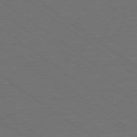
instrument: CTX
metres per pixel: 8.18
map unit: Ap
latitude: -79.2754
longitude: -53.8206
